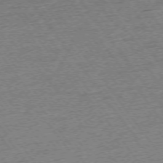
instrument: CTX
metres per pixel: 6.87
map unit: Ap
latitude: -74.6519
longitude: -88.5735
